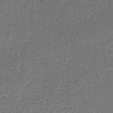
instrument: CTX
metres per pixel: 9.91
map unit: lHb
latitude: -43.7099
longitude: 70.0850
